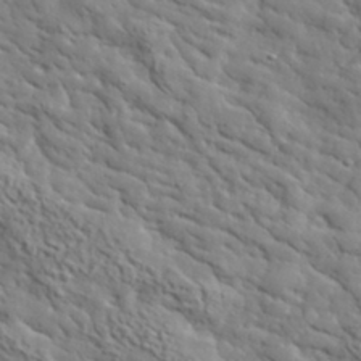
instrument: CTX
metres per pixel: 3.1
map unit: lHvf
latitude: 35.7071
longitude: -86.2711
